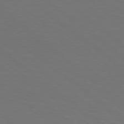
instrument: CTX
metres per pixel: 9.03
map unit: lApd
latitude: 78.8191
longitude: -177.1970
